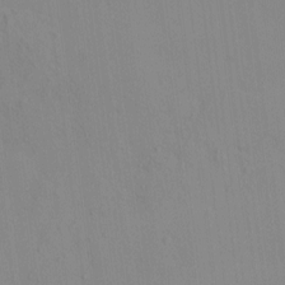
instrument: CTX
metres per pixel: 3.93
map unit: eHh
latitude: -0.2929
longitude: 17.5966
